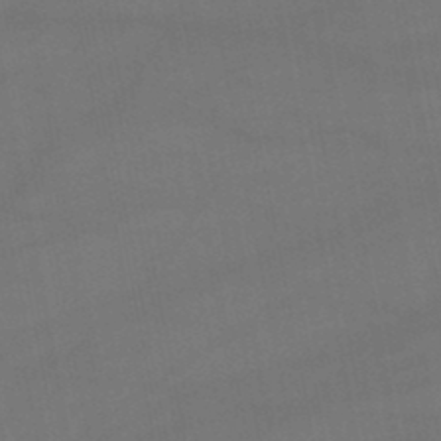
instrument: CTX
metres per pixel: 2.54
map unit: lHb
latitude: -47.3698
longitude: 73.6722
